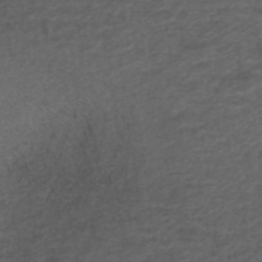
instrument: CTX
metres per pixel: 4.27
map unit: ANa
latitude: 39.3671
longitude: 23.0865
